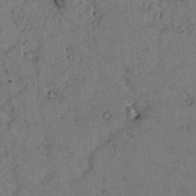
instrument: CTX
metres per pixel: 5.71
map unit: lAvf
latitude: 5.2915
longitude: 158.8785
